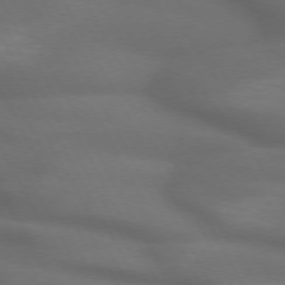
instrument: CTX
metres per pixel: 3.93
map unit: lApd
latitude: 71.7072
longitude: -51.2537
